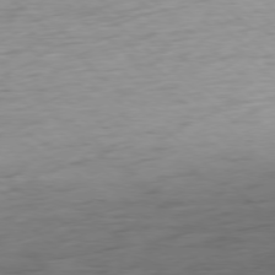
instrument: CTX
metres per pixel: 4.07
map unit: Ap
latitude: -78.3873
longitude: -71.8394
